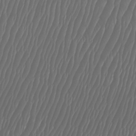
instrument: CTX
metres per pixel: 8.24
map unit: Htu
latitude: -6.9919
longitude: -70.8758
